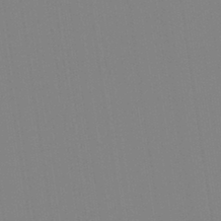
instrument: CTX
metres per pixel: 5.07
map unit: Aa
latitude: 33.1781
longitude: -142.7624
